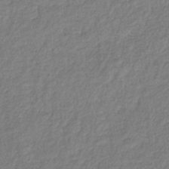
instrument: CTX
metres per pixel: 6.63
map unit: eHb
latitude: -38.3873
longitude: 81.0676
